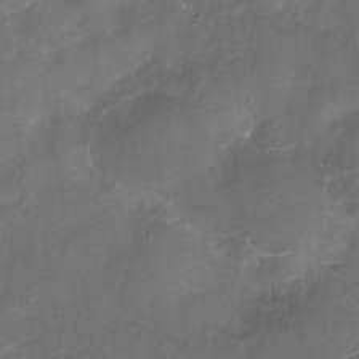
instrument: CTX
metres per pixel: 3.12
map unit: eHh
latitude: -6.5007
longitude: -77.7827
